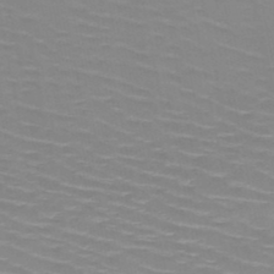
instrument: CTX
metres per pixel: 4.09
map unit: HNb
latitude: -48.5196
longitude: -47.2159
